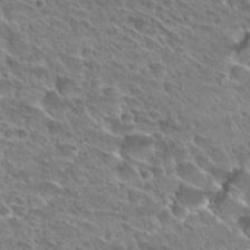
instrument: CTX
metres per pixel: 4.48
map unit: Hto
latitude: 28.7057
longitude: -39.1970
